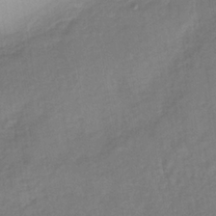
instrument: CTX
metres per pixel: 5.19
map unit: lHb
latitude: -34.0472
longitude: 64.5007
